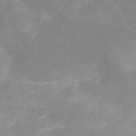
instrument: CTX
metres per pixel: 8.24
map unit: Nhe
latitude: -36.3306
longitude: -177.9528
